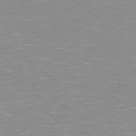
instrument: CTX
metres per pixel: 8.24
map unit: Hpe
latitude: 78.2523
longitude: 179.7855
